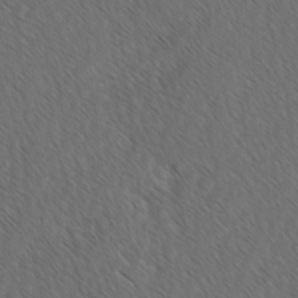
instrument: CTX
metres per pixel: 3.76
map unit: lAvf
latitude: -3.2186
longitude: -114.0255
